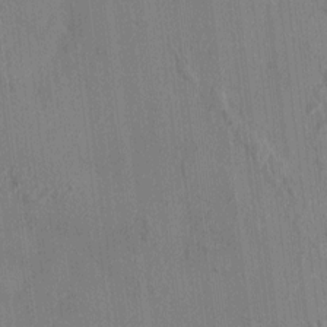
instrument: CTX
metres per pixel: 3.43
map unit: HNhu
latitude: 4.3278
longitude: 7.4076
